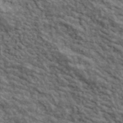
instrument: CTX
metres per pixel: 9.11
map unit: lHvf
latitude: 39.4426
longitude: -88.9136
